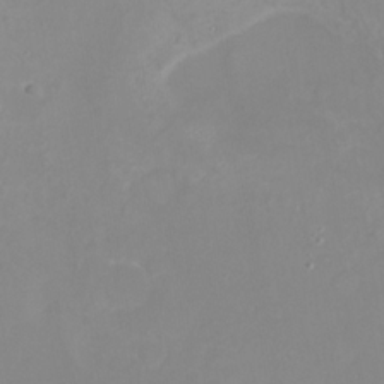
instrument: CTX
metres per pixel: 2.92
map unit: eHh
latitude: -7.1242
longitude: -78.1011
